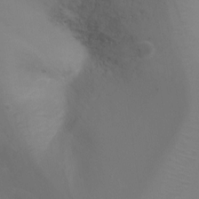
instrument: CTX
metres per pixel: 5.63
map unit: Ht
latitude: -10.4629
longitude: -27.9906
